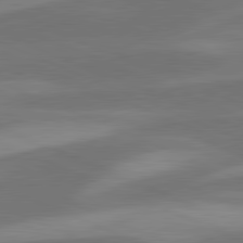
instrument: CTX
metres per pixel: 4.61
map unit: lApd
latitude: 81.5182
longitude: 124.7463
